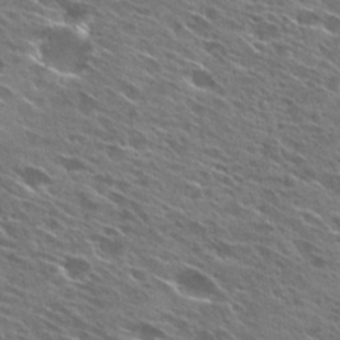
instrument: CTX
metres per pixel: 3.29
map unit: Hto
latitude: 27.5749
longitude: -44.4223
